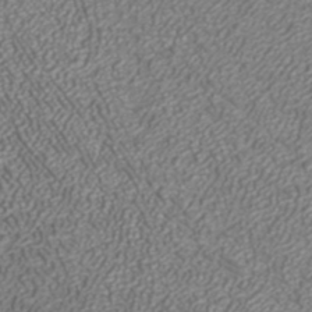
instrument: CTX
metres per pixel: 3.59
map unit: ANa
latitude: 41.7449
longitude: 27.2187
